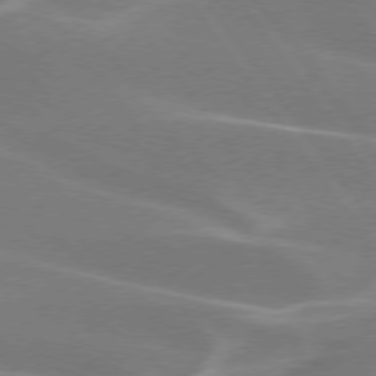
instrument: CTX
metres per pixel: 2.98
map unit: lApd
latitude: 75.3104
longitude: -61.9528
